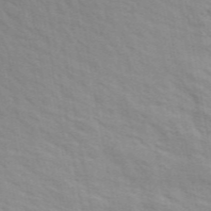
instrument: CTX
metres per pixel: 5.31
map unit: ANa
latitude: 48.9136
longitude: -74.2334
